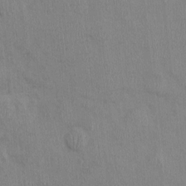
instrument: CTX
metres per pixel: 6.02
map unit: Nhu
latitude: -0.6708
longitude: -14.8947
